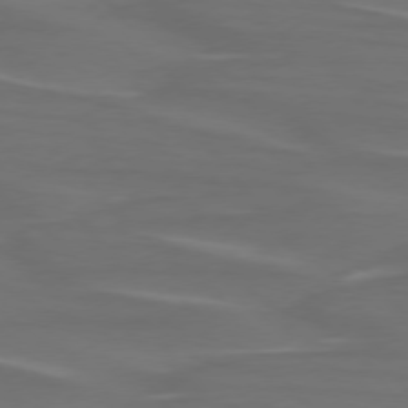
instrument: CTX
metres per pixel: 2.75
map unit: lApd
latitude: 75.4426
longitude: -79.9906
